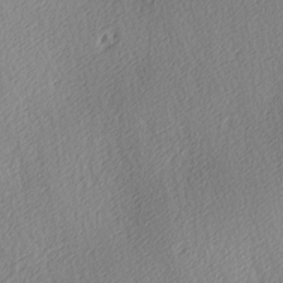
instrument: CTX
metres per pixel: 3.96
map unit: Ave
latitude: 3.8772
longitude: -112.8380
